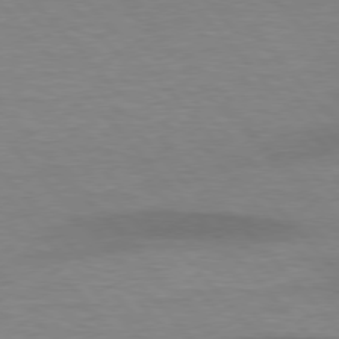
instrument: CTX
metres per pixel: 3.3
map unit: lApd
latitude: 76.8569
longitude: -58.6302
